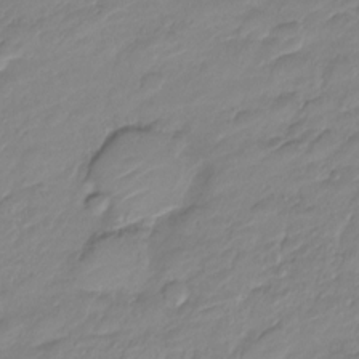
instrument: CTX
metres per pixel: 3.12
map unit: Nve
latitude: -18.8030
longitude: 106.6141
